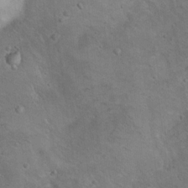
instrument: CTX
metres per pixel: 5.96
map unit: Nhu
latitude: 13.1592
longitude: -27.5749
